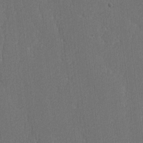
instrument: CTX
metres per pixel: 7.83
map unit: lAvf
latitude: -7.9556
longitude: -114.3278
